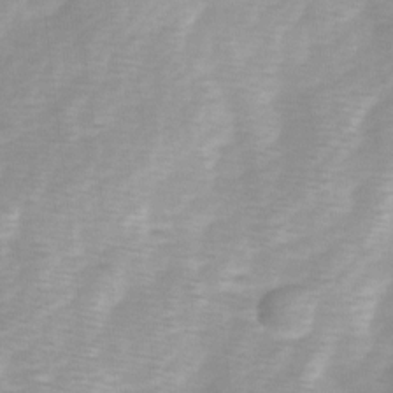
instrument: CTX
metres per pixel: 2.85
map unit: Ave
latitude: 1.7071
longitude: -112.4034
